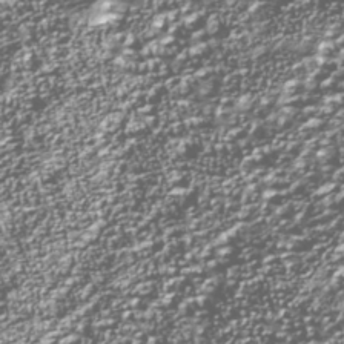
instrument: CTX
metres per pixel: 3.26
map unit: Nhu
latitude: -39.3699
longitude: -82.9324
